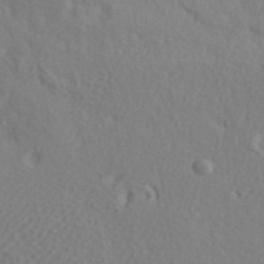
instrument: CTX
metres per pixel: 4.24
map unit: ANa
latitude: 41.9150
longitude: 54.1417
